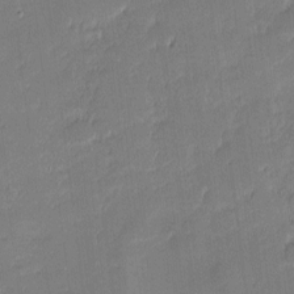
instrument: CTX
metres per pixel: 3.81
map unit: eHh
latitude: -1.6344
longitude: -83.1025
